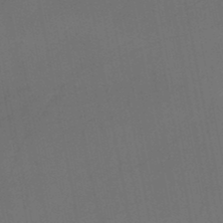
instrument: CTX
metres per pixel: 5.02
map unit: HNb
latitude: -47.5210
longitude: -40.2333
